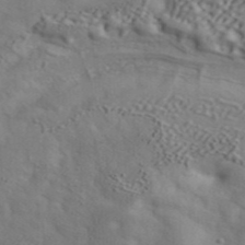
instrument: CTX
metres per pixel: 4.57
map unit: ANa
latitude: 43.1970
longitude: 48.9542
